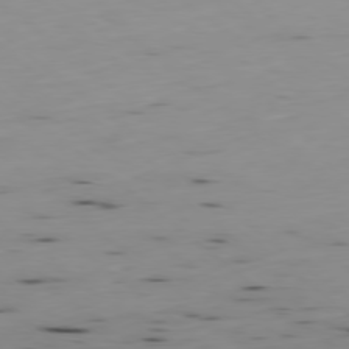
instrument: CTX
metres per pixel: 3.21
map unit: Hpe
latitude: -78.8408
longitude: 12.6330
